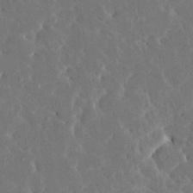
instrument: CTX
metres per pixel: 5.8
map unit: HNhu
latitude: 6.4412
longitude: -5.3104
